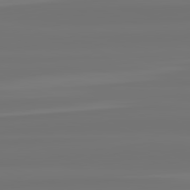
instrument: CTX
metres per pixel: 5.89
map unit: lApd
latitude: 82.4601
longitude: -176.8758
